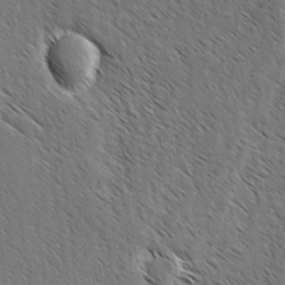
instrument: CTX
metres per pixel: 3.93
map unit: lAvf
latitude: -3.1620
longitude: -113.7261
